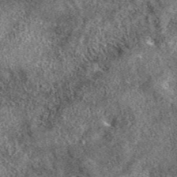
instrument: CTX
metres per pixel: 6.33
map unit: eAb
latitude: 37.1214
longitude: 110.5007
